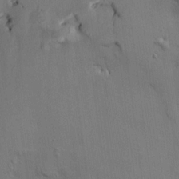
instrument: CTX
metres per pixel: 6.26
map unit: HNhu
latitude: 14.1956
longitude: 11.2943
